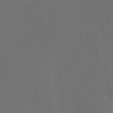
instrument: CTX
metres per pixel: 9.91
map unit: Htu
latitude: -13.1809
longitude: -47.9906
